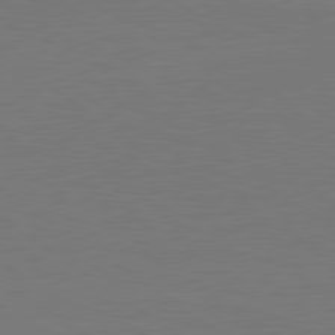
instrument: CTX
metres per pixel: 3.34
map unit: lApd
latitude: 79.8584
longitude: 163.9367
